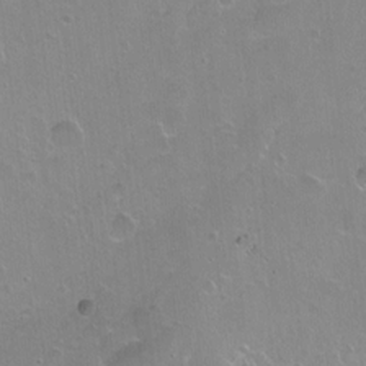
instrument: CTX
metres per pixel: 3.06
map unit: Nhu
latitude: -7.9367
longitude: -43.5749
